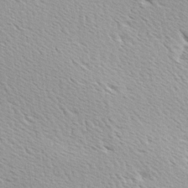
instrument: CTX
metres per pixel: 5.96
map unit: Ave
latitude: 10.1767
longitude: -107.2915
